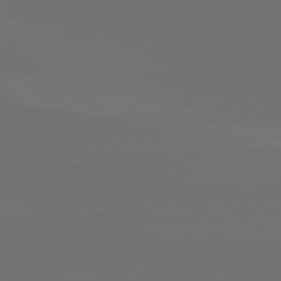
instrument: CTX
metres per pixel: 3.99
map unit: Hpe
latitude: 78.5546
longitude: -132.3278
